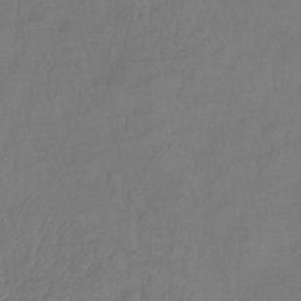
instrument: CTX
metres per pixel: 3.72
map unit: lHb
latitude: -42.5951
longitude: 81.5021
